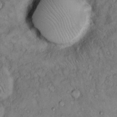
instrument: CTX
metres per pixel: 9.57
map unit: Hto
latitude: 9.4804
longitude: -59.8772
